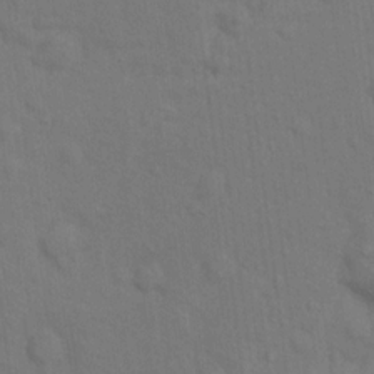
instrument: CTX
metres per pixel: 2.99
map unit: Hto
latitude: 14.8947
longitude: -30.4223
